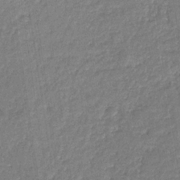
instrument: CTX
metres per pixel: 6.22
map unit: eHb
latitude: -32.1039
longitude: 74.5196
